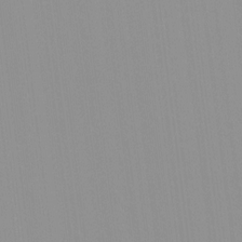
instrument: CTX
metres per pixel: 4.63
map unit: Hto
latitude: -8.3684
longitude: -42.1011
